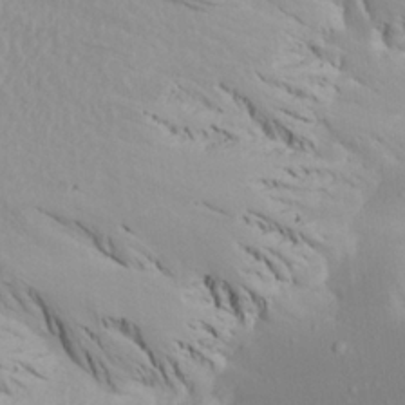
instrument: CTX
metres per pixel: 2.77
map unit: Aa
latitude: 21.3293
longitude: -145.5560
